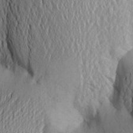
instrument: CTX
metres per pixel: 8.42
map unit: Aa
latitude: 25.6504
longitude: -149.1781
